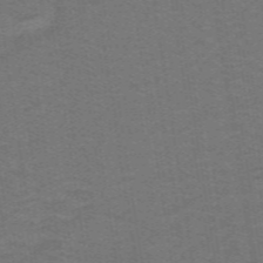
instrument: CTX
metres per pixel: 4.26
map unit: lHb
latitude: -42.6329
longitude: 54.3306
